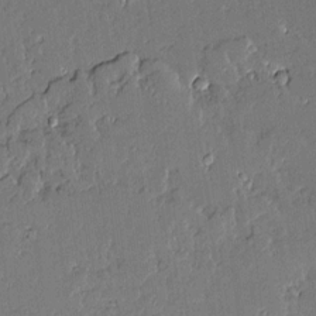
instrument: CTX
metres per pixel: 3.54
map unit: Aa
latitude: 11.0270
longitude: -128.8947
